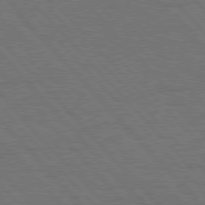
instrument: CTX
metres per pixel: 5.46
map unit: Hpe
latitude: 77.1781
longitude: -153.8206
